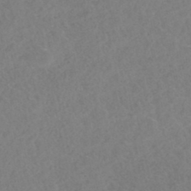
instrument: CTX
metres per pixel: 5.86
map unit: HNhu
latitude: -46.7652
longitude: 30.6707
